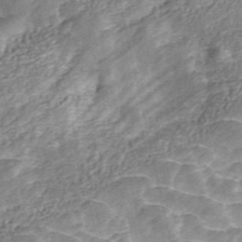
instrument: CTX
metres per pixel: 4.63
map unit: ANa
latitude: 45.8394
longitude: 25.0864
